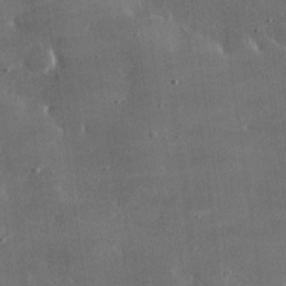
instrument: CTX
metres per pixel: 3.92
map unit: lHvf
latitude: 31.1781
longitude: -92.6679
